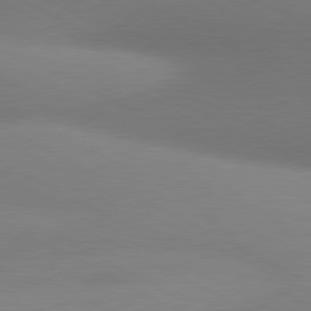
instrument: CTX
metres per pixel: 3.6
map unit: lApd
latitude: 80.7624
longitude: 129.1242
